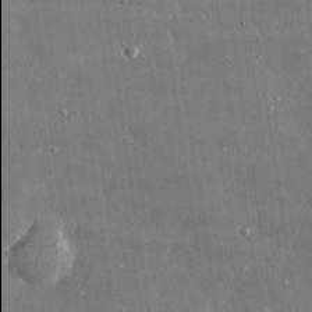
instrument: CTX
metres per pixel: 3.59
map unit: lHvf
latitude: 31.0837
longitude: -89.9906
